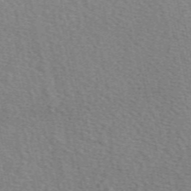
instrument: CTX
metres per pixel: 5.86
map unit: eAb
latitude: 50.8569
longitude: 108.6896
